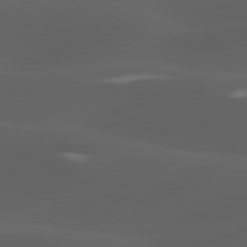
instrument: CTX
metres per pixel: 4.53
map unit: lApd
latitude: 80.2900
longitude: -89.5183
